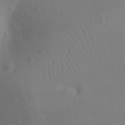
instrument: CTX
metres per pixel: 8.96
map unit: Ht
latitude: -5.7666
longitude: -27.0648
